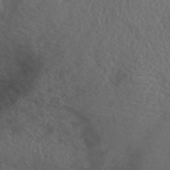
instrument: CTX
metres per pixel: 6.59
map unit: ANa
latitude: 42.2145
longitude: 53.7666
